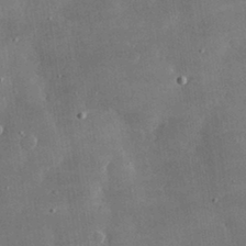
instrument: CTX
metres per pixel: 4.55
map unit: lHvf
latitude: 30.9325
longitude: -93.1214
